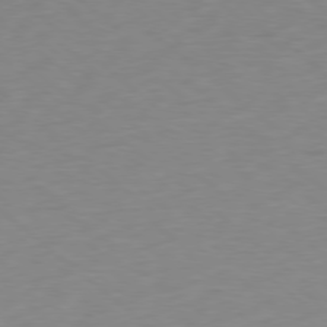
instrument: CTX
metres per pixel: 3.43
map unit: Ap
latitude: -78.5762
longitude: -69.6694
